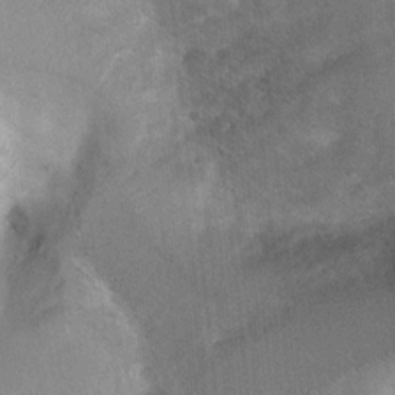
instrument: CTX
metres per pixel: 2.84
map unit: Hto
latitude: 6.7435
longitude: -30.4979
